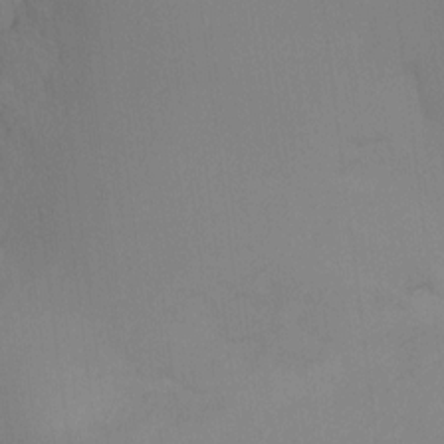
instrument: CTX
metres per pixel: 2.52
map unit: Ht
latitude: -17.1431
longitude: -47.4994
